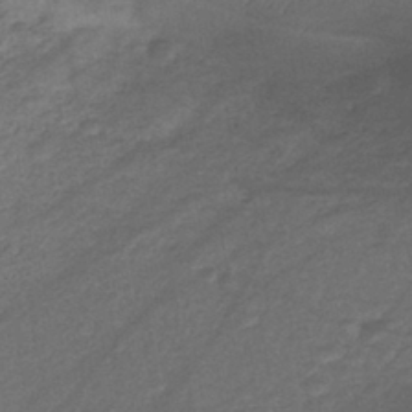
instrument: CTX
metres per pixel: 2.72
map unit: lHb
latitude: -40.2550
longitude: 75.2565
